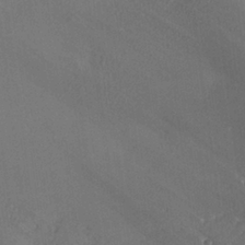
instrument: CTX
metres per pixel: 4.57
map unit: lHvf
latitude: 25.9528
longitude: 140.8975
